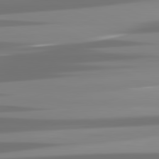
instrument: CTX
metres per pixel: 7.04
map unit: lApd
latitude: 81.9150
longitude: -137.1403
